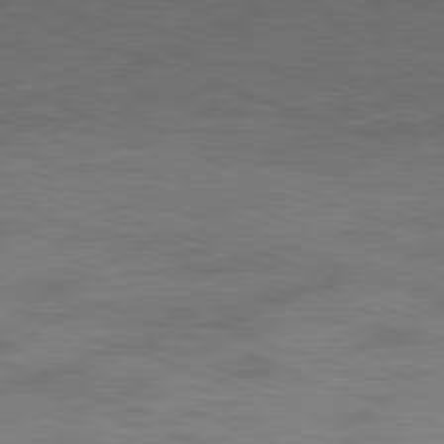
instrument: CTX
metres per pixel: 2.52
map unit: Ap
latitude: -81.4644
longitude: -72.8569
